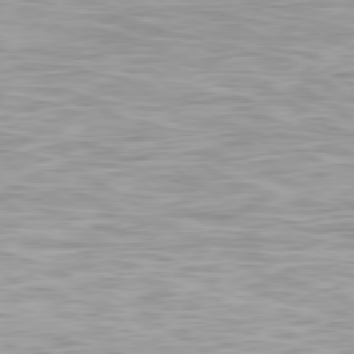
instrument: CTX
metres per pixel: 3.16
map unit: Ap
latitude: -79.1998
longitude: -93.4993
